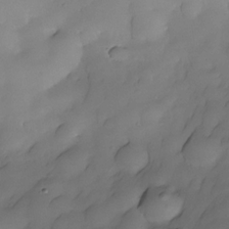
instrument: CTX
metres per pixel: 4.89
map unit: Nhe
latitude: -30.4818
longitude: -139.5560
